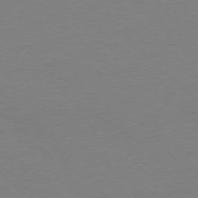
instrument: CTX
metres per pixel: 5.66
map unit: Ap
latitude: -77.3699
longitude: -70.3656
